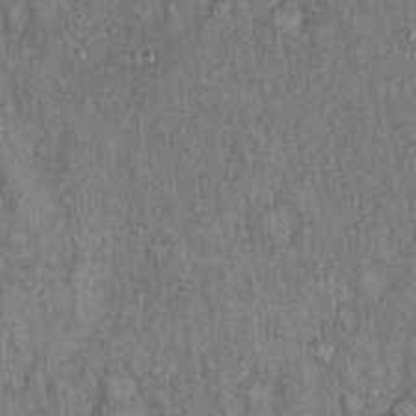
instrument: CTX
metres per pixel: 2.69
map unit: Hto
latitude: 15.0270
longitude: -61.1025
